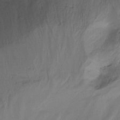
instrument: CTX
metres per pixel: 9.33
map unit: Hto
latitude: -13.3888
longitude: -42.6491
